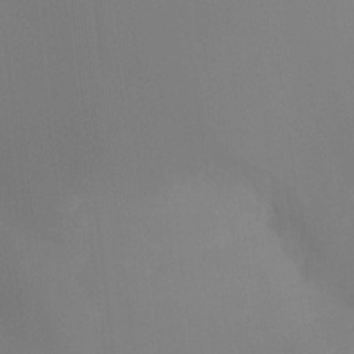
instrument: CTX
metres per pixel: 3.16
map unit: Ht
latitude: -12.3306
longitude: -46.3279
